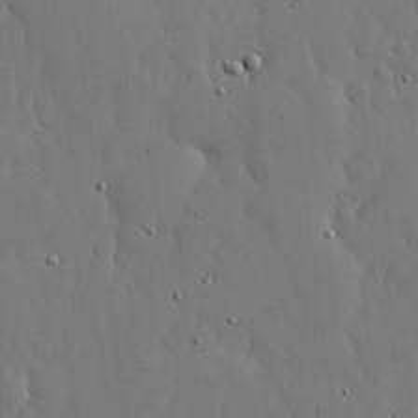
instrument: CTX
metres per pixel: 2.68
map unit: lHvf
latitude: 18.9891
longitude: -114.4789
